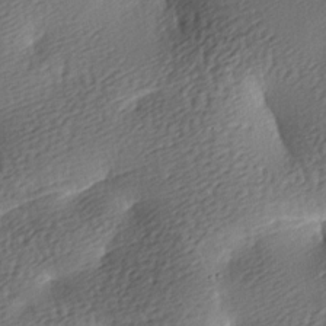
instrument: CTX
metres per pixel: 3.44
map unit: lAa
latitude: -8.7085
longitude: -126.3278
